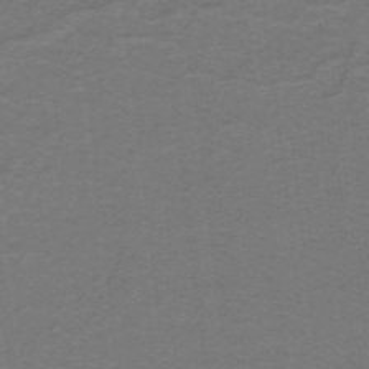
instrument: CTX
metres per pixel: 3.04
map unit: lHb
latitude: -43.0675
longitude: 54.6141
